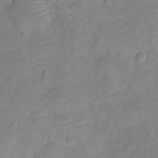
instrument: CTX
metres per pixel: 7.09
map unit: Ht
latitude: -11.2565
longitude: -24.4601
